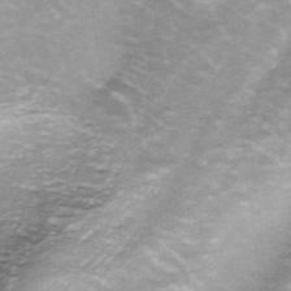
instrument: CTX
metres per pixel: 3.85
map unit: ANa
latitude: -44.5385
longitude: 105.6533
